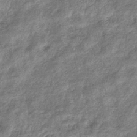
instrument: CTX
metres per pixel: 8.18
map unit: eHb
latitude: -39.3888
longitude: 80.9731
